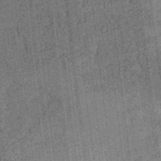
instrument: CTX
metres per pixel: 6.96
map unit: eHb
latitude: -35.1998
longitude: 79.3698
